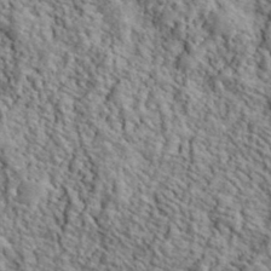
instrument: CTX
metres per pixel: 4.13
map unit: lHvf
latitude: 40.6301
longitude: -86.3845
